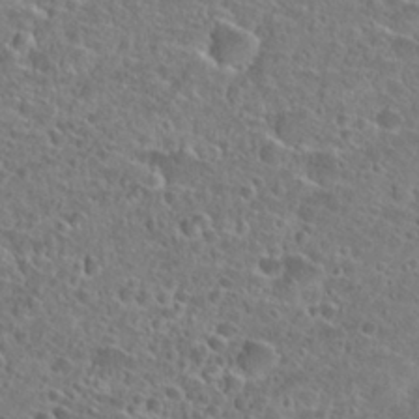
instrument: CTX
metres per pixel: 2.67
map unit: Hto
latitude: 25.0458
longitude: -46.0633
